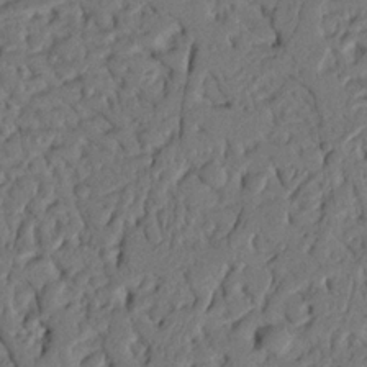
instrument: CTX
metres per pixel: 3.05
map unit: Nhu
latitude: 20.2901
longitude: -77.8205
